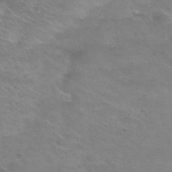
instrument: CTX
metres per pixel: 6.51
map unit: Hto
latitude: 30.8569
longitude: -47.5749
